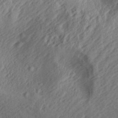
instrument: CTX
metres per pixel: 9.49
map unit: Aa
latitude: 29.7827
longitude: -137.0648
